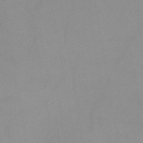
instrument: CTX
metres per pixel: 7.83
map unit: HNb
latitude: -44.8030
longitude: -42.7435
